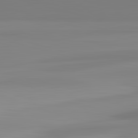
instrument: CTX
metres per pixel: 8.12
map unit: lApd
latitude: 83.2914
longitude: -134.3467
